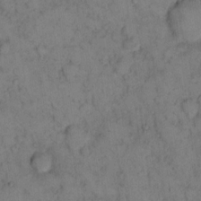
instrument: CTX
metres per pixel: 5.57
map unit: eHh
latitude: 14.4601
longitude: -62.9325
